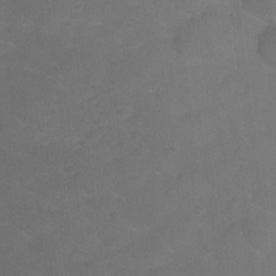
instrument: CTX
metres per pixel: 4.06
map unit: Ht
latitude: -9.4454
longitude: -35.4426
